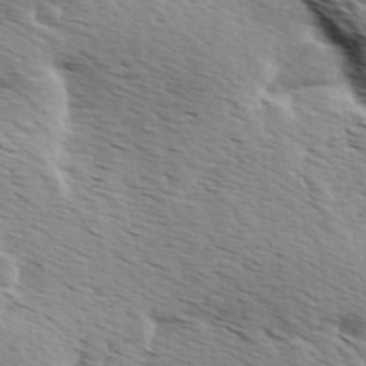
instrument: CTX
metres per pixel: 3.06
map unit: Ave
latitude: 9.8961
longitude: -107.0647
